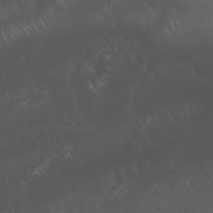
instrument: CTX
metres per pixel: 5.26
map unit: Nhu
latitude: 22.8569
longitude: -64.1767
